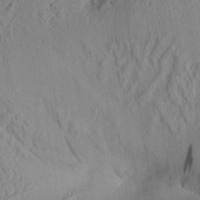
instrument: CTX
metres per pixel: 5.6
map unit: Aa
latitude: 24.8380
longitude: -133.6505
